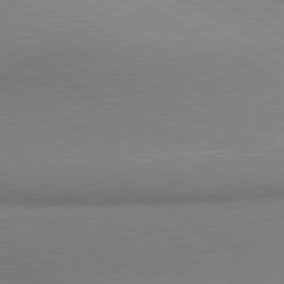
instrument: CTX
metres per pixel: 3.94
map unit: lApd
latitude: 80.3656
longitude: 166.4629
